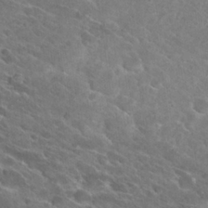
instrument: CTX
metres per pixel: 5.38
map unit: Hto
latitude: 27.2348
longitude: -41.9528
